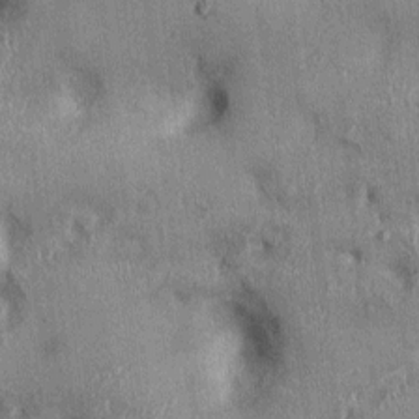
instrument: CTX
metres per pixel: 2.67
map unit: Ht
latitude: -1.3132
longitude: -13.4805
